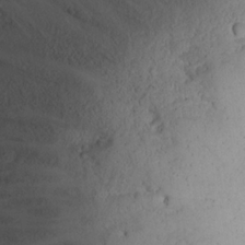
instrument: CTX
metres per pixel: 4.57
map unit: eHh
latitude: 19.2915
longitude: -68.4790
